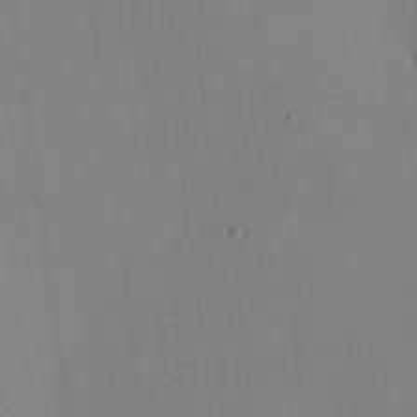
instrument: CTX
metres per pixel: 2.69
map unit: HNhu
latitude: 10.0822
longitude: 15.2376
